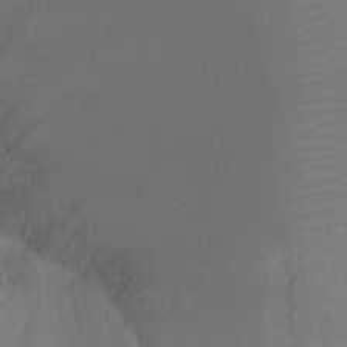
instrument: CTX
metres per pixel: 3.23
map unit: Ht
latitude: -8.9731
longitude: -33.7261
